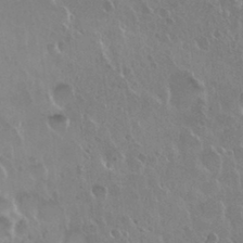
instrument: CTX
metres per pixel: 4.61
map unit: Nhu
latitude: 30.1956
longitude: -56.3467
